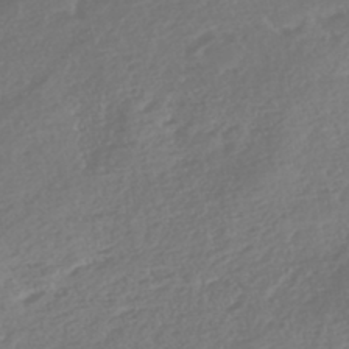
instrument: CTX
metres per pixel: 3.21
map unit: Nhe
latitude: -46.4818
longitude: -172.0633
